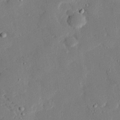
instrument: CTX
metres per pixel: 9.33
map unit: eHh
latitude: 27.0648
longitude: -80.9514
